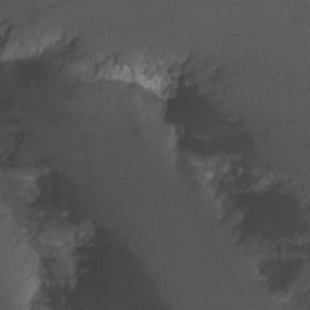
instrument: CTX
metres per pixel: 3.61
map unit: Nhu
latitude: -7.6344
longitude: -45.8772
